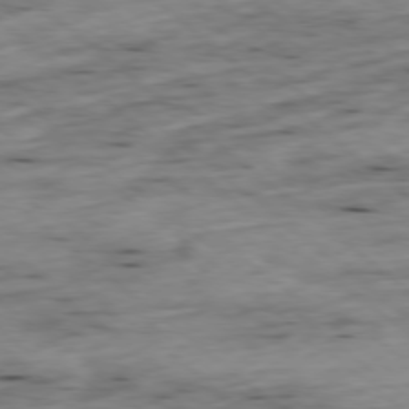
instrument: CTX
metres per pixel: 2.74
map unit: Ap
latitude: -78.6329
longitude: -91.4804
